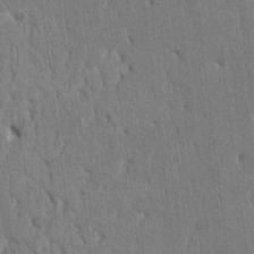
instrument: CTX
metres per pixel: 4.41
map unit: HNhu
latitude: 8.1956
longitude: -5.7639
